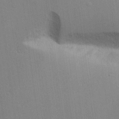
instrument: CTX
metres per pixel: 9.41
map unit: lAvf
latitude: 16.2712
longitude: -126.9325
